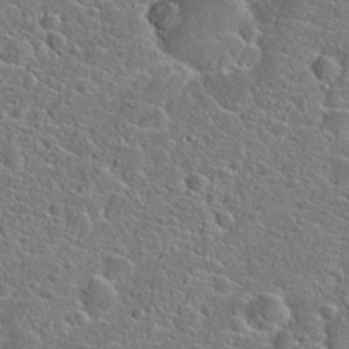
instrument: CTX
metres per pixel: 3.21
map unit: Hto
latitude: 23.1025
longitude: -45.0836
